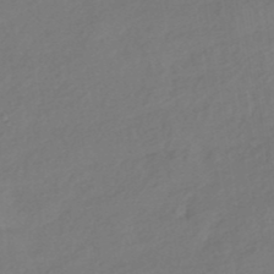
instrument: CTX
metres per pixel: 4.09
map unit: HNhu
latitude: -41.7855
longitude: 93.0864
